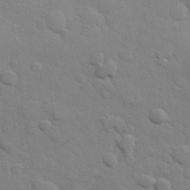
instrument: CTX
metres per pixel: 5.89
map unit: Hve
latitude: 24.4223
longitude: 148.5763
